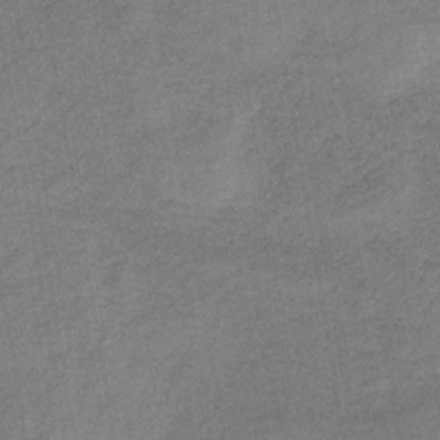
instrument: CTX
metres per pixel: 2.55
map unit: HNb
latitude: -32.1606
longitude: 61.9745
